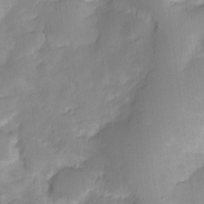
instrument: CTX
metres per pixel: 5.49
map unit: HNhu
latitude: -23.5399
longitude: 49.4833
